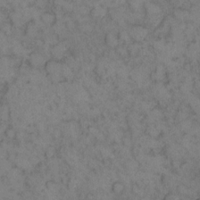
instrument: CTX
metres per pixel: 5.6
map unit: eHh
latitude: 13.7261
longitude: -63.4427
